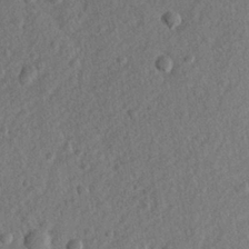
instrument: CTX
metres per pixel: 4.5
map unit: lHvf
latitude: 23.6505
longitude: 144.2362
